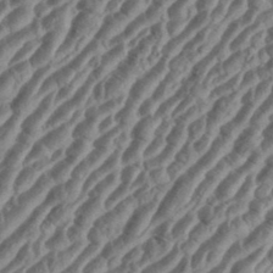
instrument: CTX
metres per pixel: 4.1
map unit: eHh
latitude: 36.5546
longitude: -135.5560
